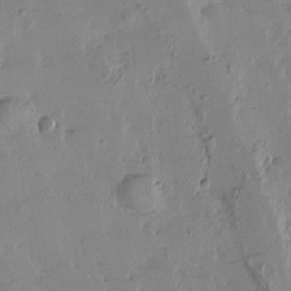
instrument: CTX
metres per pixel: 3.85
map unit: Htu
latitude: -2.6896
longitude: -175.7261
